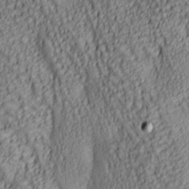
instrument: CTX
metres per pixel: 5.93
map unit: lAa
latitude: 5.8394
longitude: -116.8191
